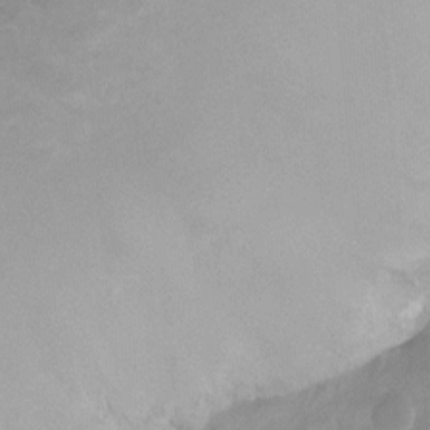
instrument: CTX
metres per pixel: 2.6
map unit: Ht
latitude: -9.5777
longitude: -39.3859
